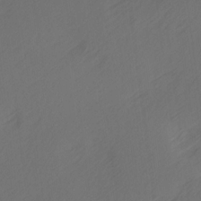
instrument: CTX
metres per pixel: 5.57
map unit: Ave
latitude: 14.3090
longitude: -105.7261
